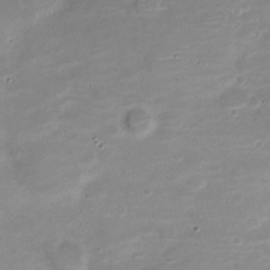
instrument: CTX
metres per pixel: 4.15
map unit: Nve
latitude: -20.9352
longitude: 104.6518
